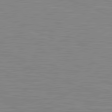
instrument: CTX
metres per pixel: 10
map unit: lApd
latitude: 81.5560
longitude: -171.3482
